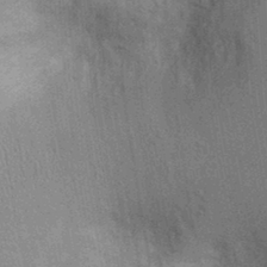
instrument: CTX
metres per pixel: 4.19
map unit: Ht
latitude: -2.2172
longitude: -15.4049
